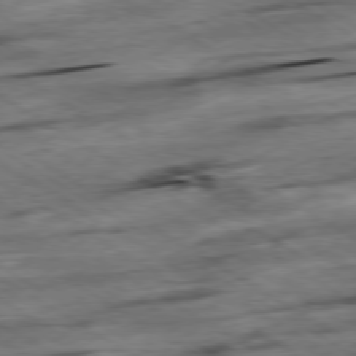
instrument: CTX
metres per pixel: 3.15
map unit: Hpe
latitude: -79.2187
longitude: -20.3468
